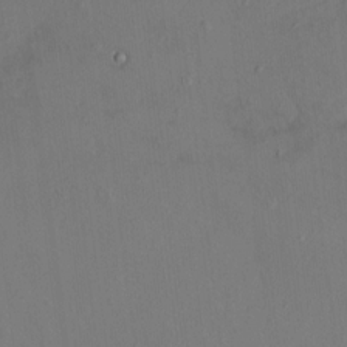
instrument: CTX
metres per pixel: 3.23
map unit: HNhu
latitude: 5.0647
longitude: 13.1809
